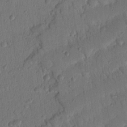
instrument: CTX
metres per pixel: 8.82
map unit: Nhu
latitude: 18.9891
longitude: -78.2523
